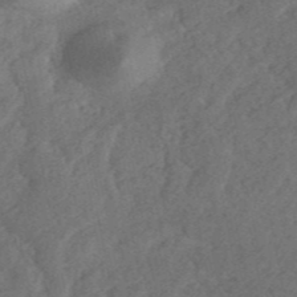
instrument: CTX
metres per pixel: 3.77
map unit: ANa
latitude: 42.0822
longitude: 51.7477
